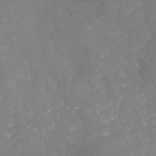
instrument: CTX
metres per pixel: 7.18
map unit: Nhu
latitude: -28.9353
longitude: -64.6301
